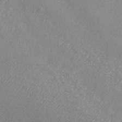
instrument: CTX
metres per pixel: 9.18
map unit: ANa
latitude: 37.9528
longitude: 23.2565
